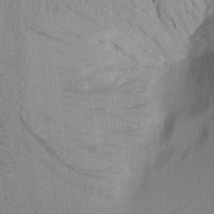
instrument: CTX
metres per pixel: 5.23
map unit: Aa
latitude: 20.2901
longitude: -144.1200
